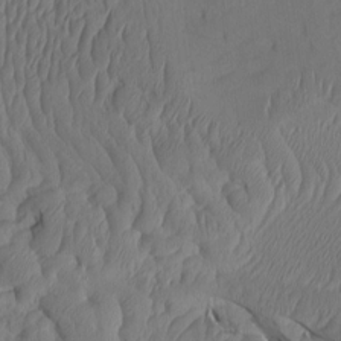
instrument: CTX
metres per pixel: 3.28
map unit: Htu
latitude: -3.3509
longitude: 152.2739
